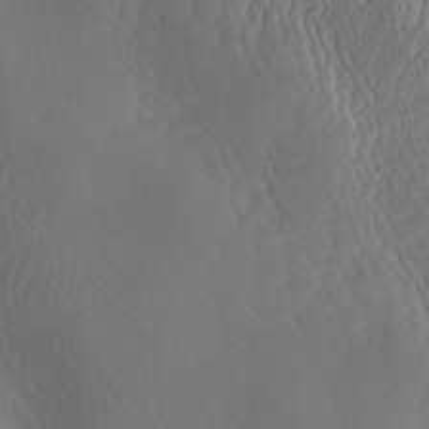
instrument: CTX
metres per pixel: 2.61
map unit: lAa
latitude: -7.3509
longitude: -126.2901
